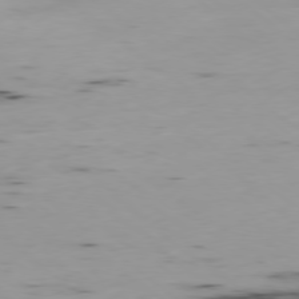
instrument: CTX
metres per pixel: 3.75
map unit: Ap
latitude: -78.7463
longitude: -63.9717
